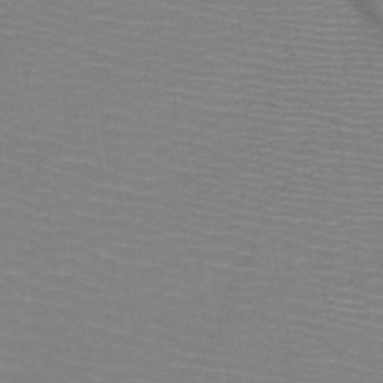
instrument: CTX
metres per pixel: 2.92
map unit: HNb
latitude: -48.1606
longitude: -44.8191
